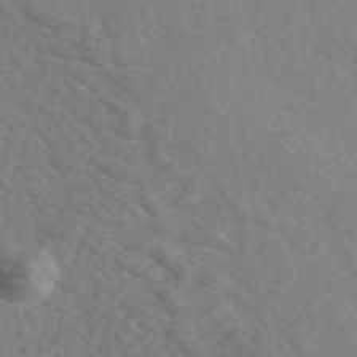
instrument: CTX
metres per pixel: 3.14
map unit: eAb
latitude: 49.9528
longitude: 117.3320
